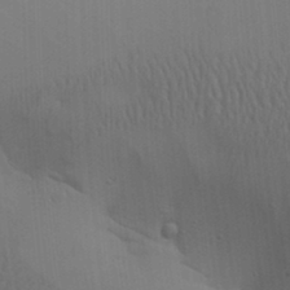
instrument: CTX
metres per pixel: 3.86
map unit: lAa
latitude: 18.8947
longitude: -138.7435
